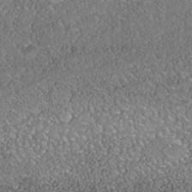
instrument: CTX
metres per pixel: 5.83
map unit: Nhe
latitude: -39.6533
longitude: -117.6316
